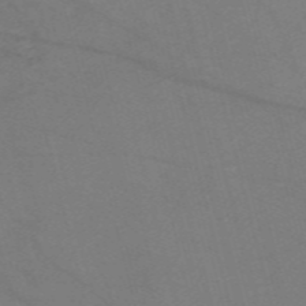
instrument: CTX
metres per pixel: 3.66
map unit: Nve
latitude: -58.0660
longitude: 51.0486
